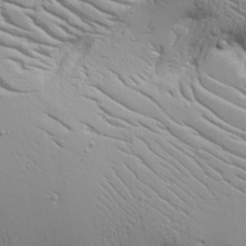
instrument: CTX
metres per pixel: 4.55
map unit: lAvf
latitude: 16.4601
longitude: -125.8583
